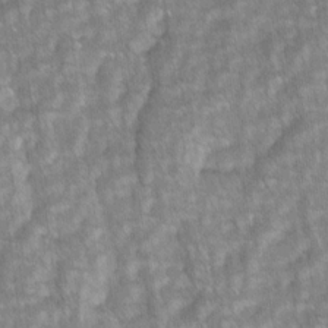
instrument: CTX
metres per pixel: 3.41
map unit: lAvf
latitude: -1.8423
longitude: -113.8583
